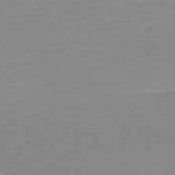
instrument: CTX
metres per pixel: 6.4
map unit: Ap
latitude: -77.9178
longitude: -70.6490
